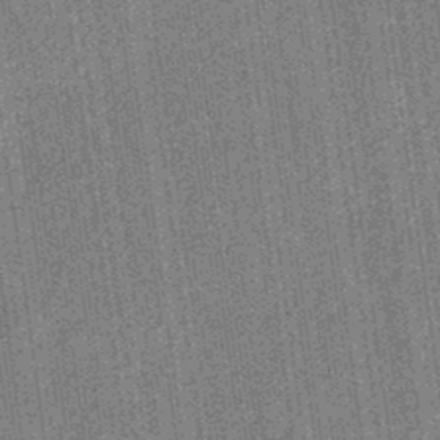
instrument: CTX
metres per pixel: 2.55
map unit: eHb
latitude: -32.6330
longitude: 74.2173
